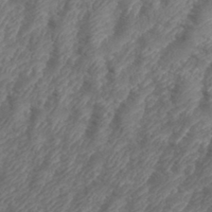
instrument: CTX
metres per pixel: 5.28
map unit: eHh
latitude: 35.7638
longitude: -137.7261
